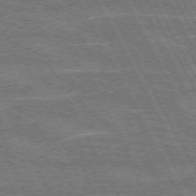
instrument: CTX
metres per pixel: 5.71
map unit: lApd
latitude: 71.9339
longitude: -54.8380
